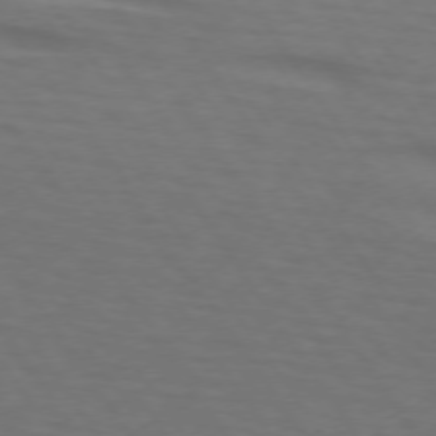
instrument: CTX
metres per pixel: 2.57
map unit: lApd
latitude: 73.2159
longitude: -75.9150
